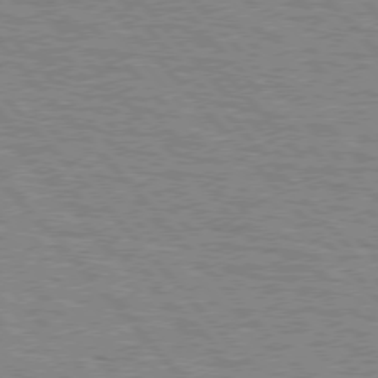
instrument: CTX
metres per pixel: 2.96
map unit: lApd
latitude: 75.8772
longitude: -75.8017
